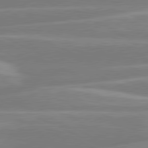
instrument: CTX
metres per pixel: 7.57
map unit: lApd
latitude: 80.8191
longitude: -131.1781
